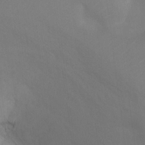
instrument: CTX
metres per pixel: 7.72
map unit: Ht
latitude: 3.3481
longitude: -28.2522
